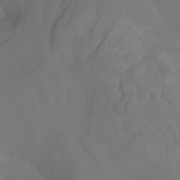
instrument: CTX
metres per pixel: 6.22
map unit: Nhu
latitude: -7.1620
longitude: -83.0647
